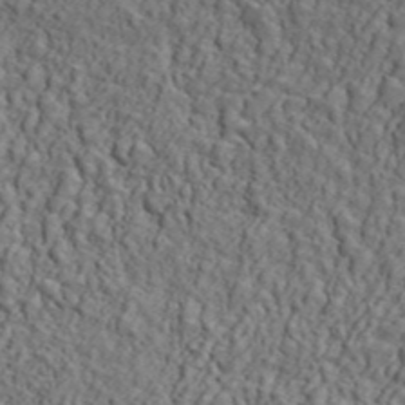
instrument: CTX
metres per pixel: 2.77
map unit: ANa
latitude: 46.7247
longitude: -84.3845
